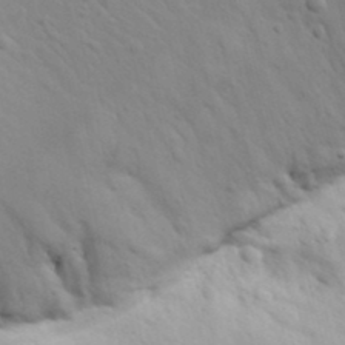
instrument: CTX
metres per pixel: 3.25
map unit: Aa
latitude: 17.4993
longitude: -125.8205
